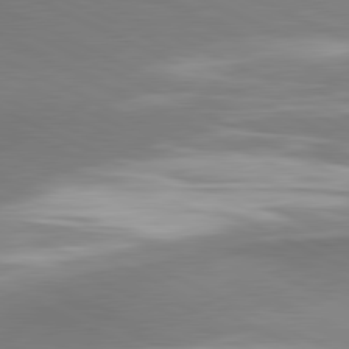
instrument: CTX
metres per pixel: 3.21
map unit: lApd
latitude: 81.2348
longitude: 162.0472
